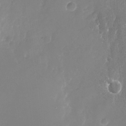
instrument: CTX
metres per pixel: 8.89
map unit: Nhu
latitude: -26.3873
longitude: -71.8961
